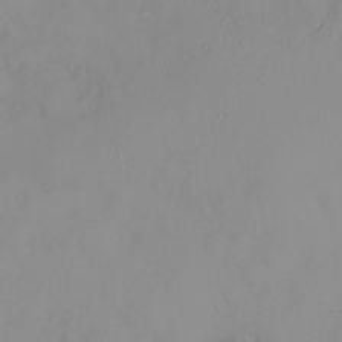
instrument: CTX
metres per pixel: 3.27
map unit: HNhu
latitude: 2.3278
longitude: 7.9178
